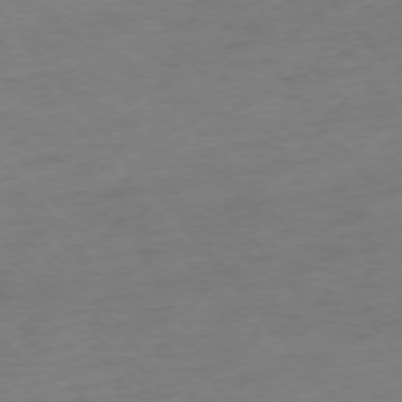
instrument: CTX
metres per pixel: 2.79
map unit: Ap
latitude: -76.2550
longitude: -64.9325
